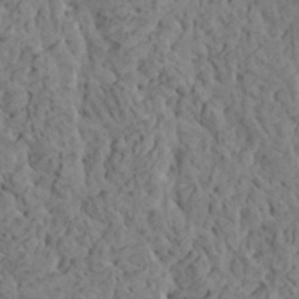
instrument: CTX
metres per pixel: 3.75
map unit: HNhu
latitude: 5.9717
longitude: -0.7813
